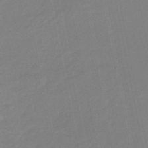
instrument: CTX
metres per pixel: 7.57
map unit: eHb
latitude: -45.0675
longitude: 87.7856
